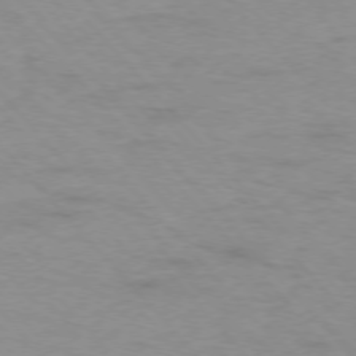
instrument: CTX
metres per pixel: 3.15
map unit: Ap
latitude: -77.1431
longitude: -83.9717
